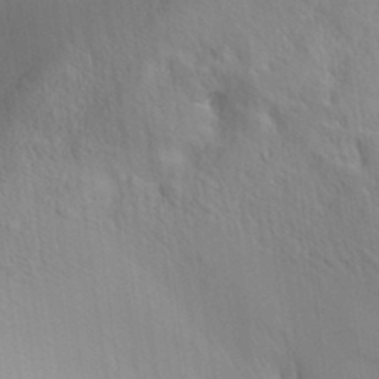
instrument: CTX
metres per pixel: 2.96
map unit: Aa
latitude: 31.1404
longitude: -140.5923
